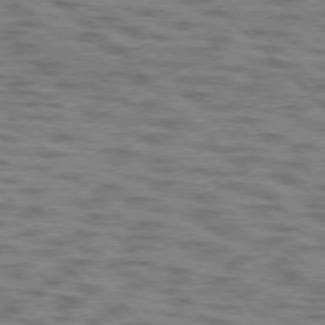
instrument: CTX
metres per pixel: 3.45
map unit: lApd
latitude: 77.0458
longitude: -71.0836
